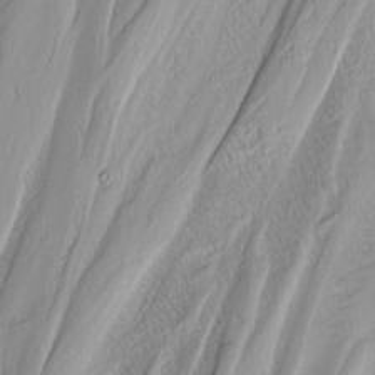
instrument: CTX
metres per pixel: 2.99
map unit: Nhu
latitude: -4.1983
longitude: -86.8569
